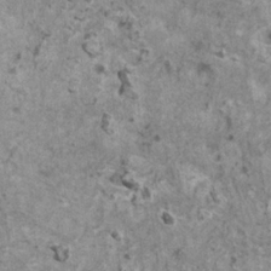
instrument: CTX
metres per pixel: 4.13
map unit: HNhu
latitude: 1.8394
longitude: 4.6140
